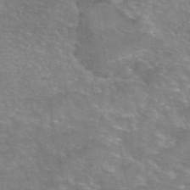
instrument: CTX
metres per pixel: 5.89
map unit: eAb
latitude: 46.1200
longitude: 102.4818
